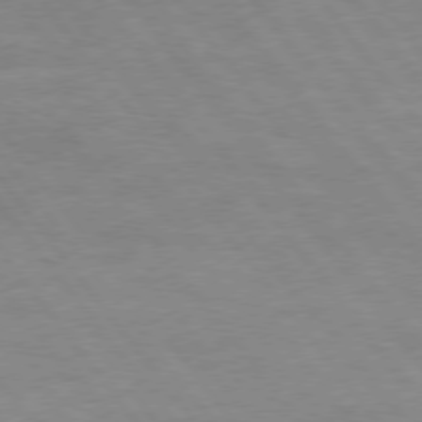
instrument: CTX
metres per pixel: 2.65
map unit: Hpe
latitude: 75.3482
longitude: -141.1403
